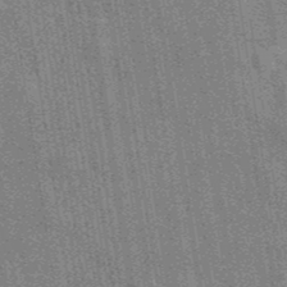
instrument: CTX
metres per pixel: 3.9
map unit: eAb
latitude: 40.1766
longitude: 107.1809
